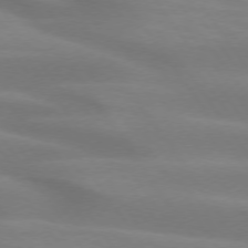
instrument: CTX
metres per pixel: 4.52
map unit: lApd
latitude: 74.2145
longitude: -48.7624
